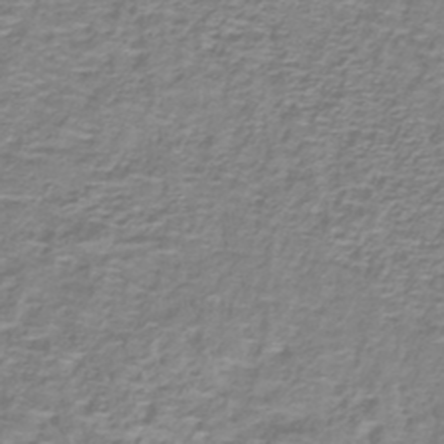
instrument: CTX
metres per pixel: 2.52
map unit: lHb
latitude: -40.1983
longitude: 59.1053
